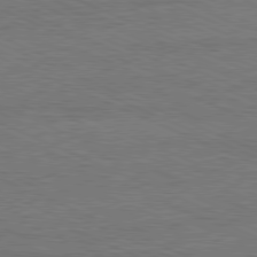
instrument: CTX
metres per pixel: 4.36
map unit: Ap
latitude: -81.8423
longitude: -84.9892
